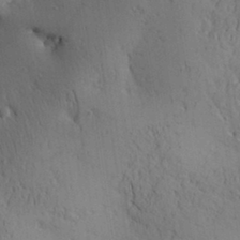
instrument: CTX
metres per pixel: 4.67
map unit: Aa
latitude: 30.8758
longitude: -142.5546
